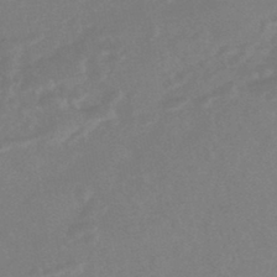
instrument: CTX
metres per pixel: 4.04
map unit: HNhu
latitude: -44.5385
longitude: 91.2565
